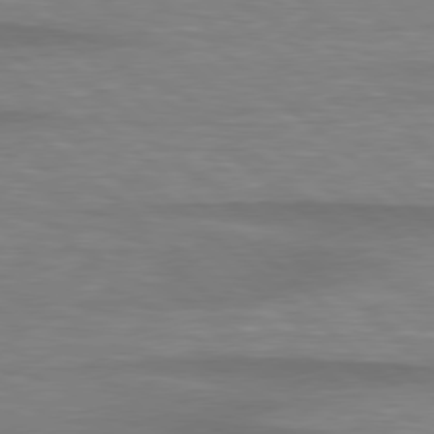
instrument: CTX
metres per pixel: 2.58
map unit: lApd
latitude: 78.9136
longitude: -88.2712
